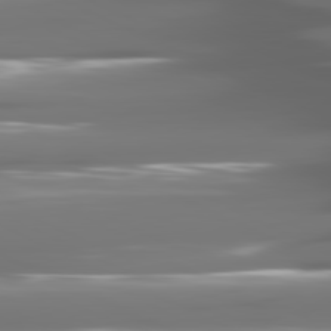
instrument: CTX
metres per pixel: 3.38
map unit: lApd
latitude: 81.0458
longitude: -141.4426
